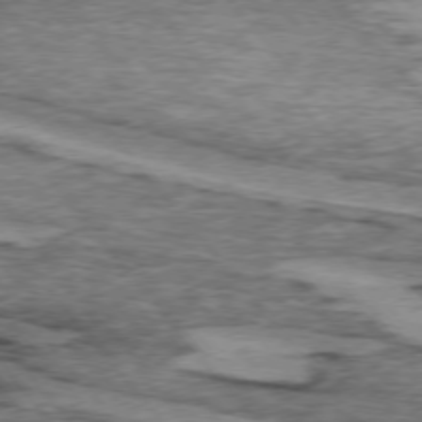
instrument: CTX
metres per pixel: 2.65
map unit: lApd
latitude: 74.4979
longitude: -77.3670
